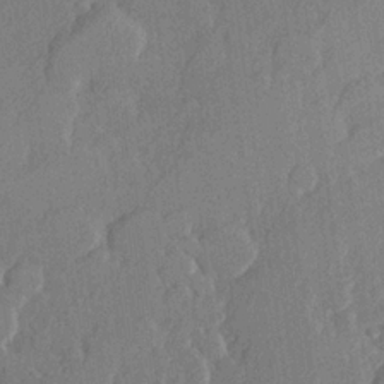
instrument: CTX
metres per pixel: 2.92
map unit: Hve
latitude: 23.4993
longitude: 145.4832
